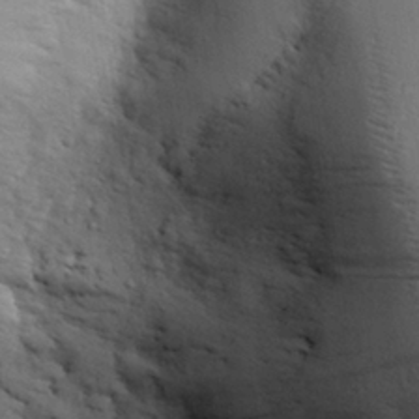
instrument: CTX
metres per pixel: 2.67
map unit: eHh
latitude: 28.8758
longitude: -75.8394
